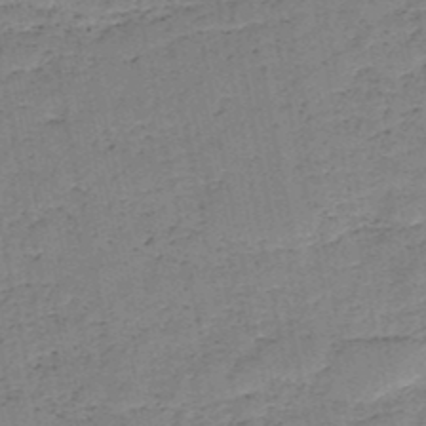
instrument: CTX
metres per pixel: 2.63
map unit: HNb
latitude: -49.4644
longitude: -39.8961
